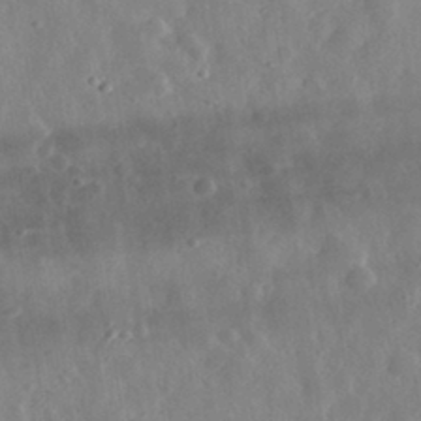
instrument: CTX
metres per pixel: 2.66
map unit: eHh
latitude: 32.4790
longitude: -78.6869
